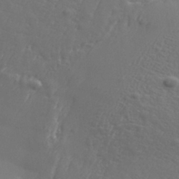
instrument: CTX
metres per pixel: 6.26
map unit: Aa
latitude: 33.4993
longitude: -134.4034
